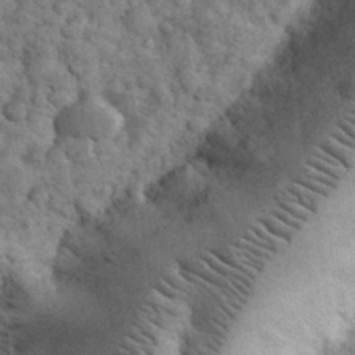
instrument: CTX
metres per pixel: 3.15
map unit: eHh
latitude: 32.4790
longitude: -68.0633
